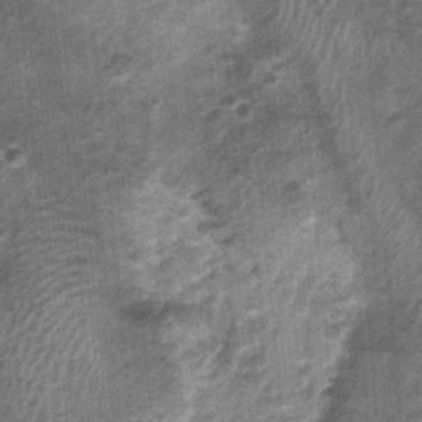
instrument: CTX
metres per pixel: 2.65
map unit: Nhu
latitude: 0.9891
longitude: -16.9513
